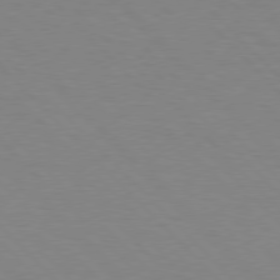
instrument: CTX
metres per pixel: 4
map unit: lApd
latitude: 77.2537
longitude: -59.4615
